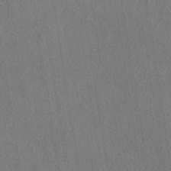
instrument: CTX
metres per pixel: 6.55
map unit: eAb
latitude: 41.0080
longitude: 102.9542
